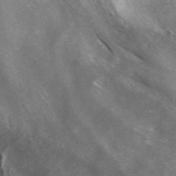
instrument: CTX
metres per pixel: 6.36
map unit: ANa
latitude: 44.8569
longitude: 25.3887
